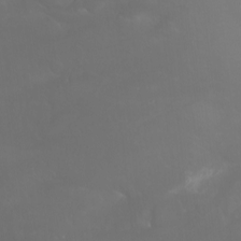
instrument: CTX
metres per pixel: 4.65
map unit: Nhu
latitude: -7.8611
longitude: -71.4615
